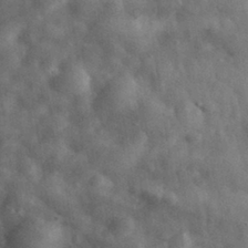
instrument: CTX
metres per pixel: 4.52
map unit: eHh
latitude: 32.0444
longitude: -72.8191
